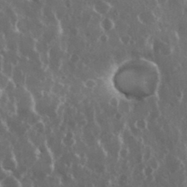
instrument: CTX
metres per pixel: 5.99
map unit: eHh
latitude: 34.4979
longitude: -58.5357
